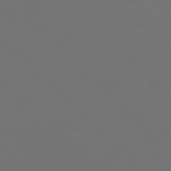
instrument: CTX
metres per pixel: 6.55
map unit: Hpe
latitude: 77.4048
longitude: -169.3104
